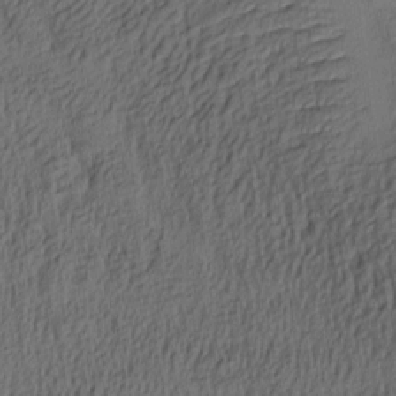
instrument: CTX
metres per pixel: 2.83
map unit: lAa
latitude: 4.4979
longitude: -113.9339
